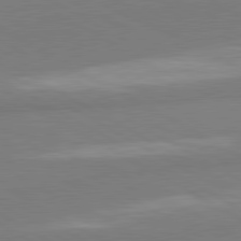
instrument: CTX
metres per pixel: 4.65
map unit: lApd
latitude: 80.7246
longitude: -179.1215
